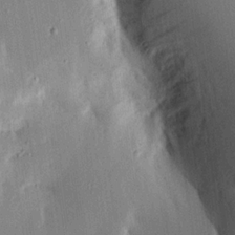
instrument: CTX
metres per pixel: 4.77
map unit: Aa
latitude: 16.1389
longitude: -148.5357
